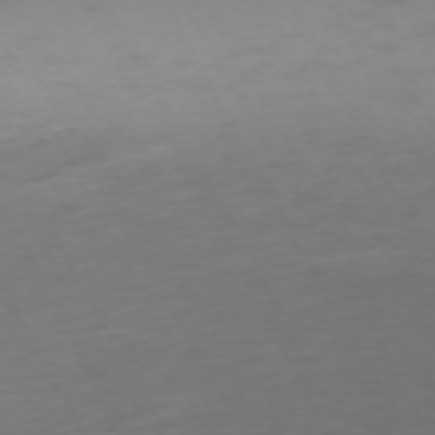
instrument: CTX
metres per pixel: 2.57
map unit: Ap
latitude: -74.2929
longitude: -69.4238
